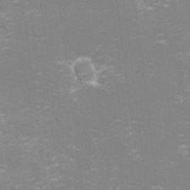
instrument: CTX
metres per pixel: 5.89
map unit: eHh
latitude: -2.7841
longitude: -75.7828
